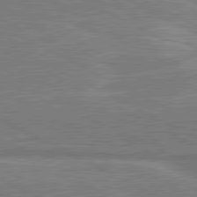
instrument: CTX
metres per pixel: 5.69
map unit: lApd
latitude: 81.0080
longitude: 141.6533
